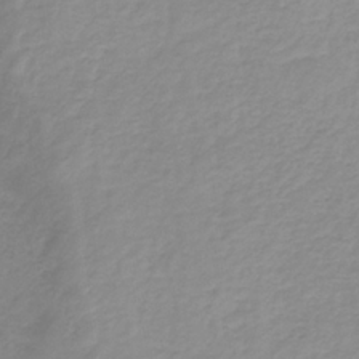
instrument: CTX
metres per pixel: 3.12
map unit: HNb
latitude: -31.6722
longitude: 62.8030
